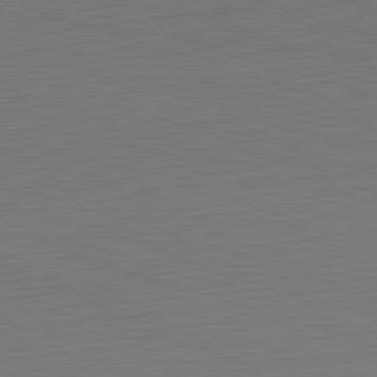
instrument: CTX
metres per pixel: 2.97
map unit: Hpe
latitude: -82.4818
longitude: 11.8611
